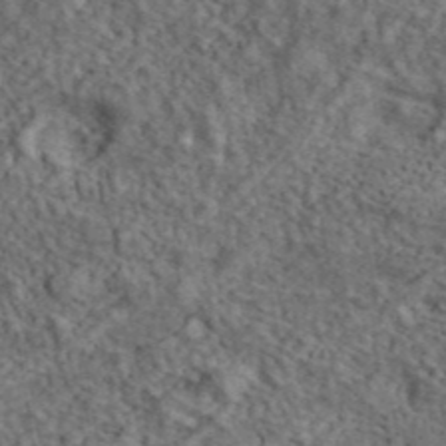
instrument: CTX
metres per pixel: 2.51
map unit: ANa
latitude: 41.8016
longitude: 13.3510
